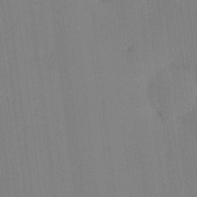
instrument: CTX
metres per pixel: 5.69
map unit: eHh
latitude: -3.5210
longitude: 17.5777
